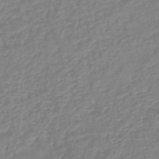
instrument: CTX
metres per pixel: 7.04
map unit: lHb
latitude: -42.5951
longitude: 75.7100
